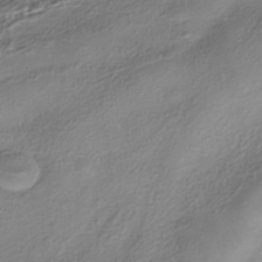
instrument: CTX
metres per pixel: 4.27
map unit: HNhu
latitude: -40.6518
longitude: 106.9353
